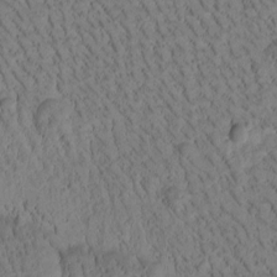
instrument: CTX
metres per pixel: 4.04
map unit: Htu
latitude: -3.5966
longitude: 172.1228
